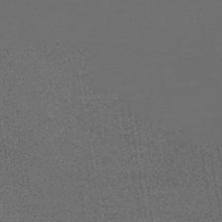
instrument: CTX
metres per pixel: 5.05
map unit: lHb
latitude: -43.8989
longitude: 67.8233
